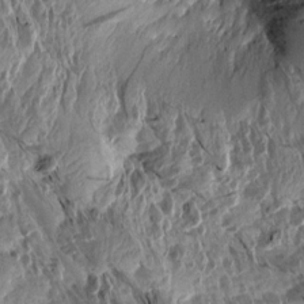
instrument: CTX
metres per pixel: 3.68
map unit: Aa
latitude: 14.3657
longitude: -143.9528
